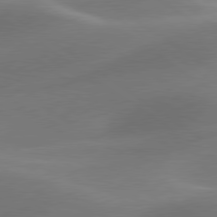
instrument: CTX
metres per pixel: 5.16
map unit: lApd
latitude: 79.9150
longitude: -91.5749
